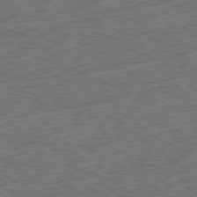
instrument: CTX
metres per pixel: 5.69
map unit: Ap
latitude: -81.6155
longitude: -75.6316
